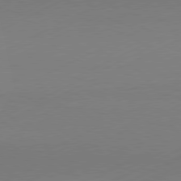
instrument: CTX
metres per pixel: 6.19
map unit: Hpe
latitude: -81.8234
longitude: 12.8030
